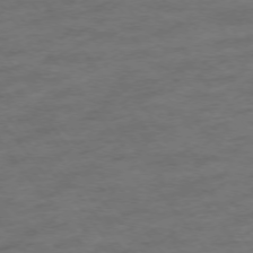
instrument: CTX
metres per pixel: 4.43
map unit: Ap
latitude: -76.0472
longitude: -84.8569
